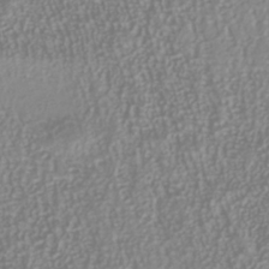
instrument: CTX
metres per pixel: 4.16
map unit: Nhu
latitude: -40.6140
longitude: -84.8569
